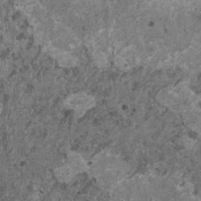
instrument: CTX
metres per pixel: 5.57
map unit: HNhu
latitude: 0.8569
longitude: 4.8408
